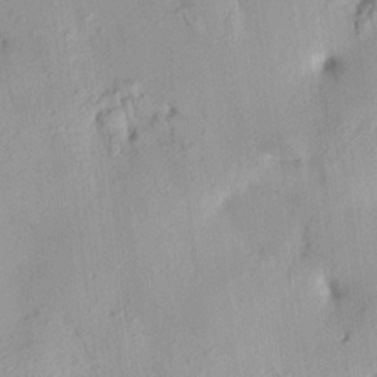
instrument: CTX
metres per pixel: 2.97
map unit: HNhu
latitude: 14.5168
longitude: 12.5574
